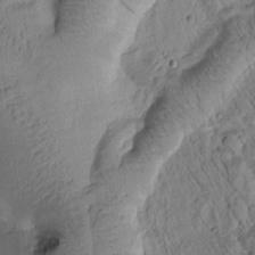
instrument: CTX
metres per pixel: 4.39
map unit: Htu
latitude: 0.7246
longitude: 174.8407
